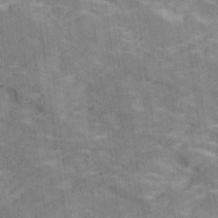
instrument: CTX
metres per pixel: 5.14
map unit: Ave
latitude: 19.0647
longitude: -135.6883
